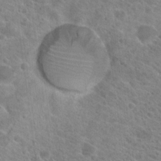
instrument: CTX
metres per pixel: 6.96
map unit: Hto
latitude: 21.4616
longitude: -39.0080
